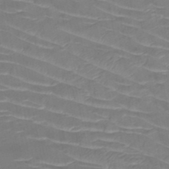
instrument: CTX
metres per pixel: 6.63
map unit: HNb
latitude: -49.7856
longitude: -51.9528
